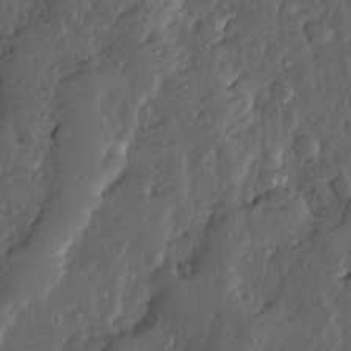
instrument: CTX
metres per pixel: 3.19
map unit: Ave
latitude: 13.6127
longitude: -135.9150
